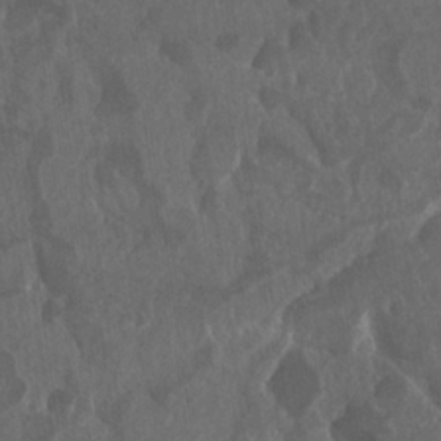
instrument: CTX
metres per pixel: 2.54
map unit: Nhu
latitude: 25.1781
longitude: -60.9324
